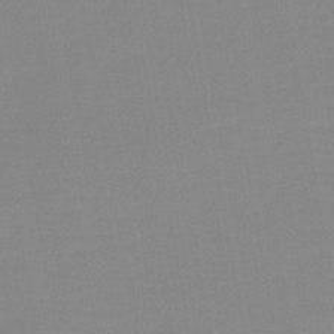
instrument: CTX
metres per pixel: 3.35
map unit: lHb
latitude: -44.6519
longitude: 77.3510
